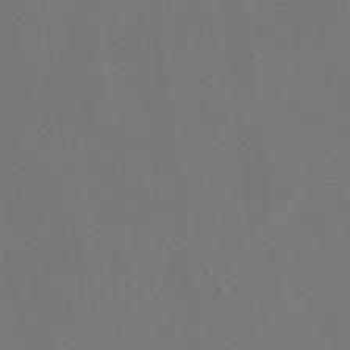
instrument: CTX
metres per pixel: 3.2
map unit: eHh
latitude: 17.9528
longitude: -70.3278
